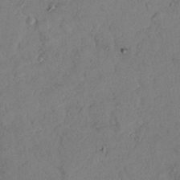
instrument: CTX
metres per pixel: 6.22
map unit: Nhu
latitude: 18.2333
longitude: -77.7071
